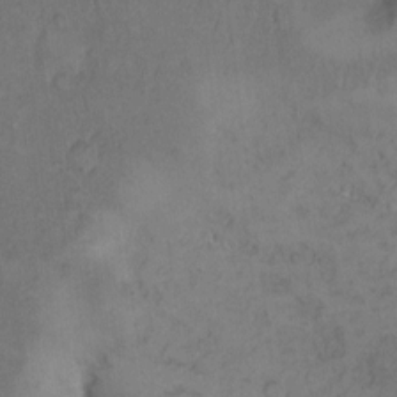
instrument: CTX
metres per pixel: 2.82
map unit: Hto
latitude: 8.8191
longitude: -58.8947
